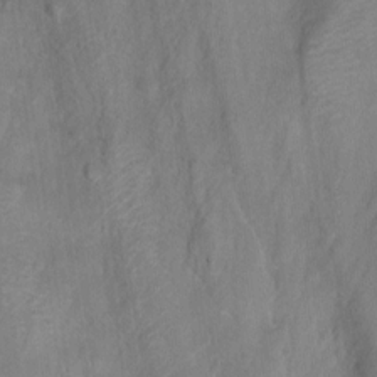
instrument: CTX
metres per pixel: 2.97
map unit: Aa
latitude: -9.2943
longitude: -71.5938
